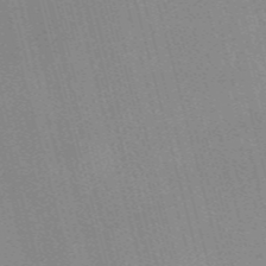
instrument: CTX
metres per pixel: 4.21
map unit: Nve
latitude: -57.5021
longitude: 62.5384
